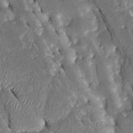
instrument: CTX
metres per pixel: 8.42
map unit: Htu
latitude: -0.9920
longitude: 149.5022
